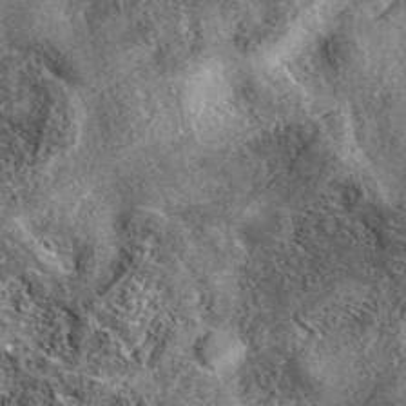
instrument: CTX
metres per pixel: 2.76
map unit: eAb
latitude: 37.5749
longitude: 110.5007
